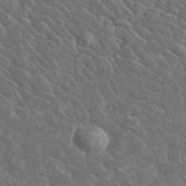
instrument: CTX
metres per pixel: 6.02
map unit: lHvf
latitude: 37.2726
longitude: -89.5560
